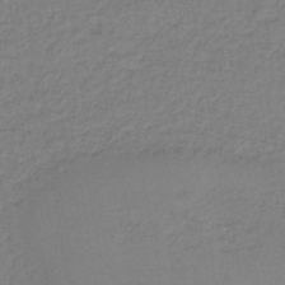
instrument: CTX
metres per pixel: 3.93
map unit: HNb
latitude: -42.5951
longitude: 49.4455
